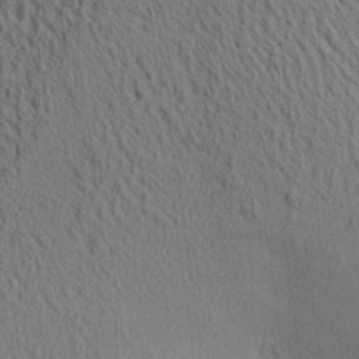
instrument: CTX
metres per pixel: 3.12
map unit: Aa
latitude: 26.1767
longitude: -134.8947
